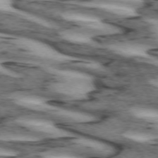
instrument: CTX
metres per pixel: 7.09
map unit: lApd
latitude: 71.7261
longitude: -52.9892
